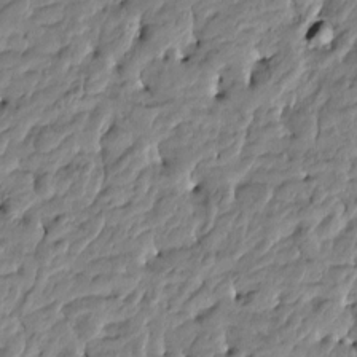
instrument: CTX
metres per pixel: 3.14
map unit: Htu
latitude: -4.8408
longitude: 177.2376
